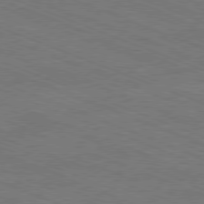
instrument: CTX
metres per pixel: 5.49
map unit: Ap
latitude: -81.1242
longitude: -74.6113
